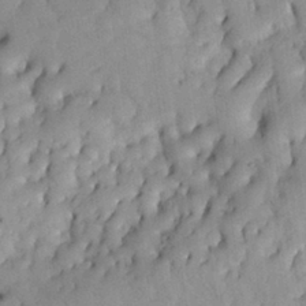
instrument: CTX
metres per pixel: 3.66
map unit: Nhu
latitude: 27.4049
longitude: -71.6883
